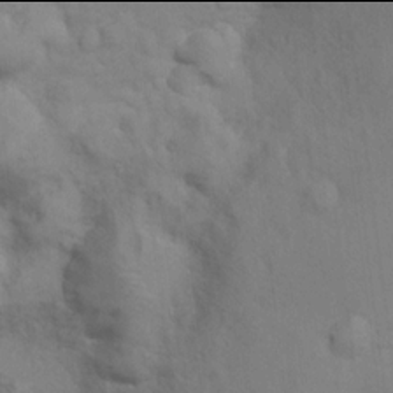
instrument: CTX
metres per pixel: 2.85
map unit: Nhu
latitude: 13.9906
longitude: -30.3468
